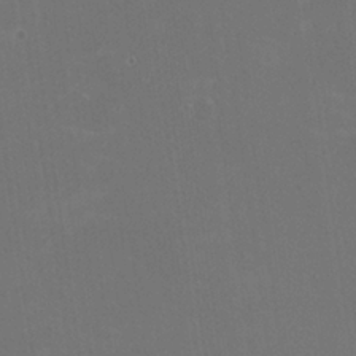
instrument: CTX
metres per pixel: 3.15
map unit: HNhu
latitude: -0.8597
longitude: -1.0458
